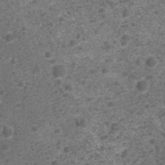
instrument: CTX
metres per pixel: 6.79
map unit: Nhu
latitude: 2.2333
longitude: -15.6505
